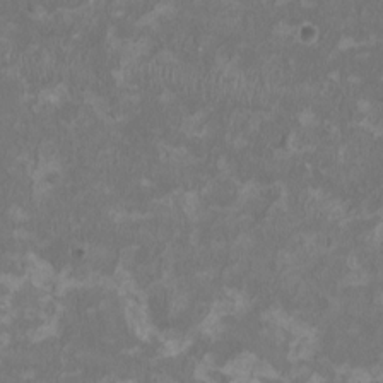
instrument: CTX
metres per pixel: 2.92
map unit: HNhu
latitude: 1.9717
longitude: -3.4426
